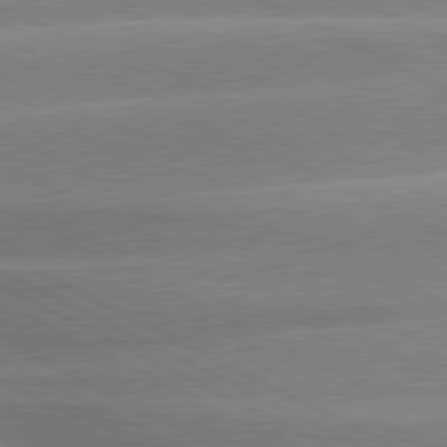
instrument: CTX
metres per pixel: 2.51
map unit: lApd
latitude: 80.3845
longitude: -136.4034
